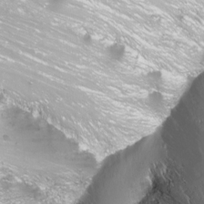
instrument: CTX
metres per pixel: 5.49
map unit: Nhu
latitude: -11.8989
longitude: -62.5735
